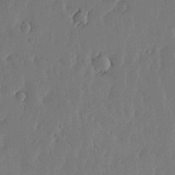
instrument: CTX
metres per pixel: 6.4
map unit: lHvf
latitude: 18.6490
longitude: -116.4601
